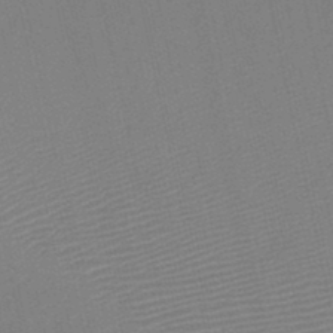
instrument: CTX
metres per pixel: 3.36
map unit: HNb
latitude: -46.3873
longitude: -41.6504
